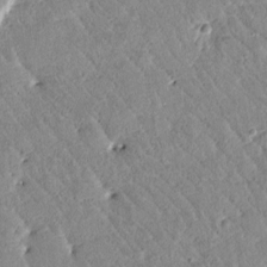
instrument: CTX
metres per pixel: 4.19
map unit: Htu
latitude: -0.6141
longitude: 175.6532
